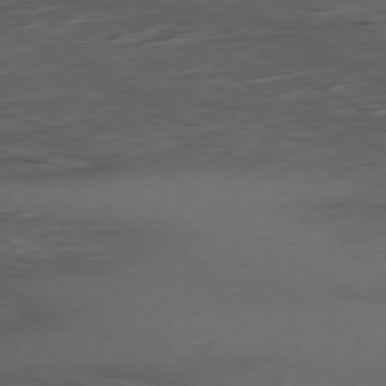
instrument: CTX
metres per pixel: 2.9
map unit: Ap
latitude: -79.5588
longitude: -58.2523
